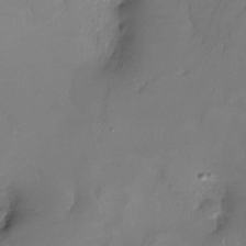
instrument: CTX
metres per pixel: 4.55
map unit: Nhe
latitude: -26.5951
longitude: -110.9514
